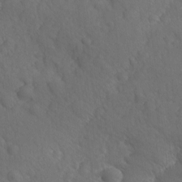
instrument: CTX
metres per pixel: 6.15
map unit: Ave
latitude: -9.9556
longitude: -119.3670
